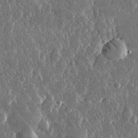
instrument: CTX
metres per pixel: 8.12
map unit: lHvf
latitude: 30.8947
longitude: -92.0822
